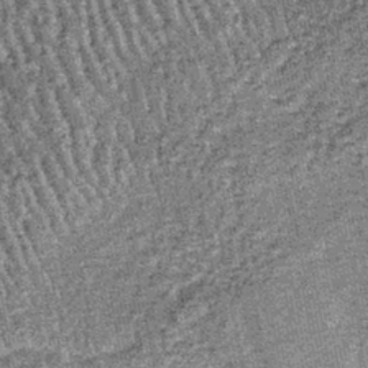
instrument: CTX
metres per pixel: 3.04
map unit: lHb
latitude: -39.1998
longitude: 65.0298
